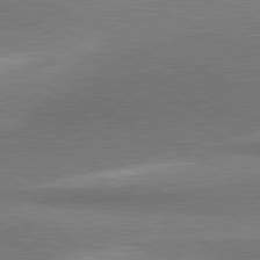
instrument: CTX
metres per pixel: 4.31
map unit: lApd
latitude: 81.3482
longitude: 164.5763
